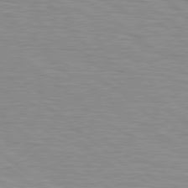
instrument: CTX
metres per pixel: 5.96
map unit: Hpe
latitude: 78.8947
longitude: -140.7057
